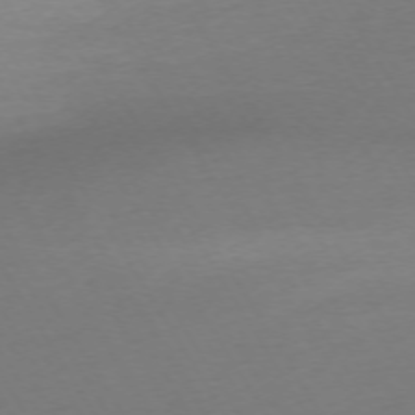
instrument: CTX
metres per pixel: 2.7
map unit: Ap
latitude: -74.5007
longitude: -68.4412
